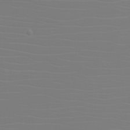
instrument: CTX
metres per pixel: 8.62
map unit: eHh
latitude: -5.7666
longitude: -84.0444
